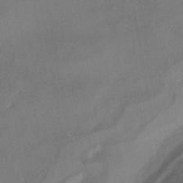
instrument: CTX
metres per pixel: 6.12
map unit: HNhu
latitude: -44.7274
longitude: 94.8408
